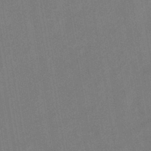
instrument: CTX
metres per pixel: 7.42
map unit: HNhu
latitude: -43.2564
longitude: 91.6722
